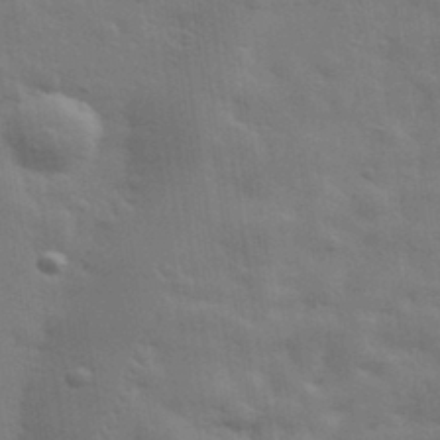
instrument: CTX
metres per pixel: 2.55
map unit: eHh
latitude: 34.8947
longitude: -80.9703
